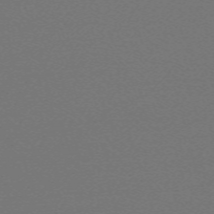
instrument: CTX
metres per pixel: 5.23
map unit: eHh
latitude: -63.5021
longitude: 52.3495
